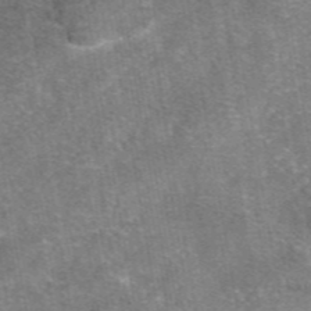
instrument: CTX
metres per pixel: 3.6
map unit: eAb
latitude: 46.8758
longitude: 102.7463
